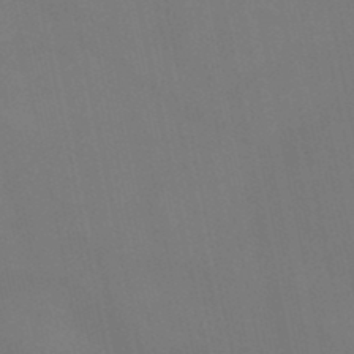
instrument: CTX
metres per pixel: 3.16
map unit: lHb
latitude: -47.1620
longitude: 61.2187
